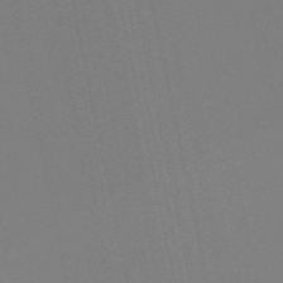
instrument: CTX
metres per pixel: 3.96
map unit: lHb
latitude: -48.0850
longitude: 75.2565
